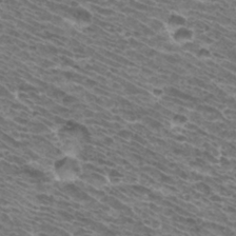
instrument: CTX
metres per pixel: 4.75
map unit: Hto
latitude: 33.1592
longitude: -40.6868
